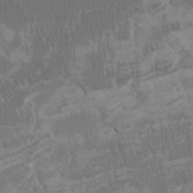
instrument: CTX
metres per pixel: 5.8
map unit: Htu
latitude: -5.5021
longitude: -73.2726
